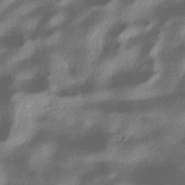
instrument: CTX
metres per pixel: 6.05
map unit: ANa
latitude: -37.7855
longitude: 94.8219
